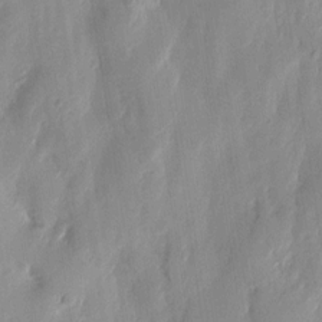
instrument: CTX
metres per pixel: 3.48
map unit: Htu
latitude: 1.9150
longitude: -178.8569
